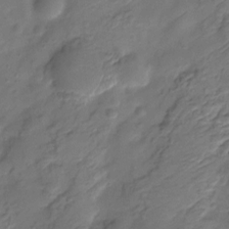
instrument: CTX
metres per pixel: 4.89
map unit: HNhu
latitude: -21.5021
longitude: 84.4251
